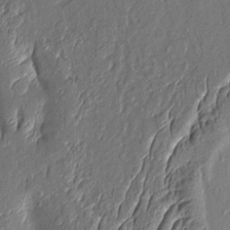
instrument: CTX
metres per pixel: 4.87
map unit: Aa
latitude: 9.3293
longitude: -132.0444
